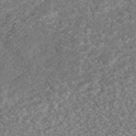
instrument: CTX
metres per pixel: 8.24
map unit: ANa
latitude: -43.0486
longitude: 108.3117
